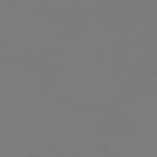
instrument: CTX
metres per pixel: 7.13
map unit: HNb
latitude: -44.3495
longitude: -45.1214
